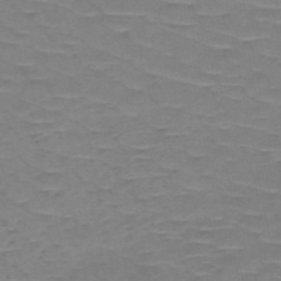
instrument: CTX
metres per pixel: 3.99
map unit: HNb
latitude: -53.5021
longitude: -44.1955
